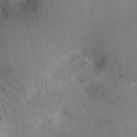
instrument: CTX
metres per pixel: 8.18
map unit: lAa
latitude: 17.6127
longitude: -138.4223
